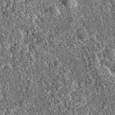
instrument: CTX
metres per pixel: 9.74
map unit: eAb
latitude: 38.2522
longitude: 111.8989
